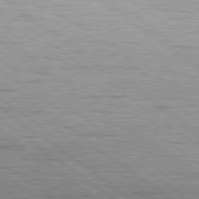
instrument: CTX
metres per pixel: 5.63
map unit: Hpe
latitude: 79.0648
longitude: -154.7246
